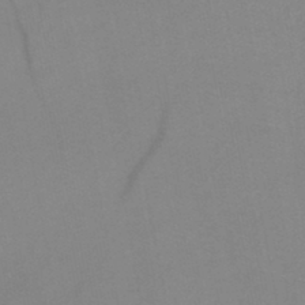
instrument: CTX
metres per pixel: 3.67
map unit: HNb
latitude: -45.7289
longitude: -42.5735
